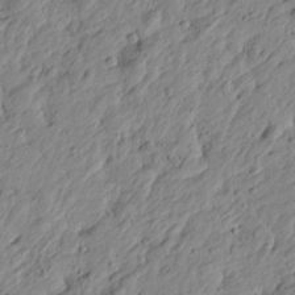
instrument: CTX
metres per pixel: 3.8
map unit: Htu
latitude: -4.0661
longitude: 179.0864
